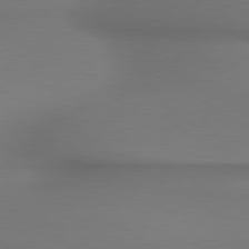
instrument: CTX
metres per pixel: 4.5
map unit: lApd
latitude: 79.9528
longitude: -175.5182
